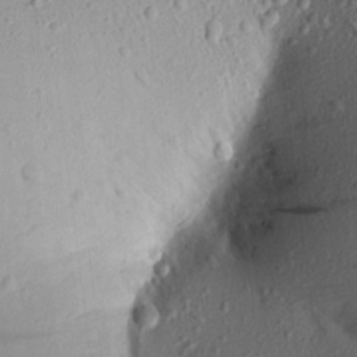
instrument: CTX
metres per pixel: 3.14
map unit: Aa
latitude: 17.3482
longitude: -148.4790
